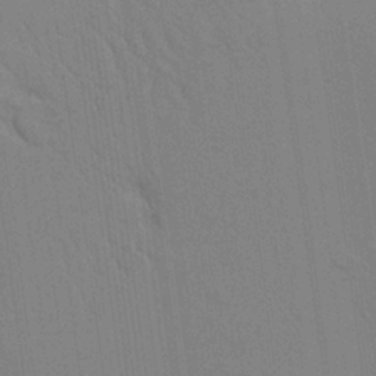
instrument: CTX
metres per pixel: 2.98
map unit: Aa
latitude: 24.7246
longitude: -133.2726
